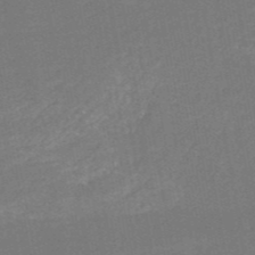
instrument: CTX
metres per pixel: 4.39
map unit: HNb
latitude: -51.5210
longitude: -48.3656
